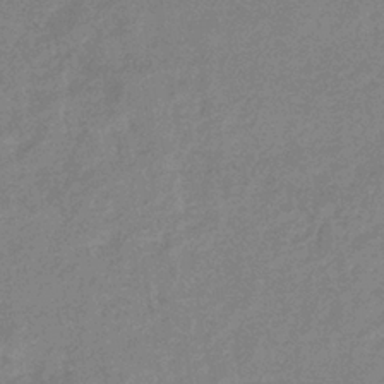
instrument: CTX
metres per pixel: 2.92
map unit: eHb
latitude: -36.2928
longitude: 76.7463
